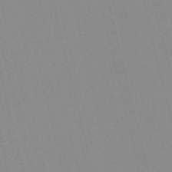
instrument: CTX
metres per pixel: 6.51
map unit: Nve
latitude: -57.2754
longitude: 61.4643
